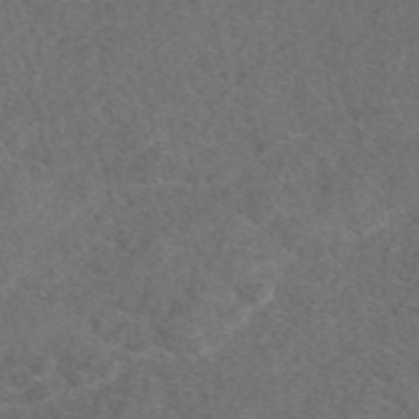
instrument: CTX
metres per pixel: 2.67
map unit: eAb
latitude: 48.3089
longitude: 107.4455
